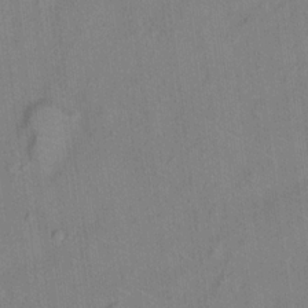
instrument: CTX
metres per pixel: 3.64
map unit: Hto
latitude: 14.6113
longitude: -39.5182
